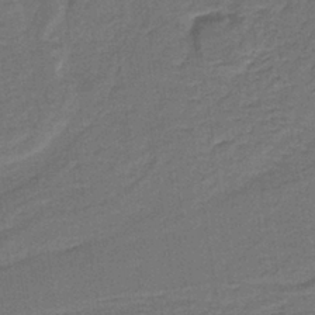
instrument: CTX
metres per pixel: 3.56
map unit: lHb
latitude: -38.1417
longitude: 57.1431
